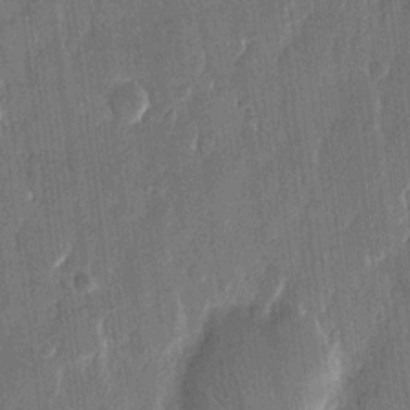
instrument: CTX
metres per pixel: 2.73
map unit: eHh
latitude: 13.5560
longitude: -71.1214
